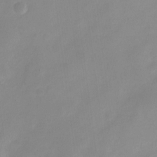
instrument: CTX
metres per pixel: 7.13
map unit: Nve
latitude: -21.3698
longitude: 107.8234
